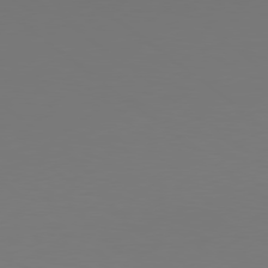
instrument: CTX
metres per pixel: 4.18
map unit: Hpe
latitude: 78.4412
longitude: -134.6490
